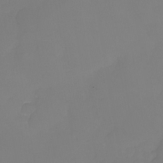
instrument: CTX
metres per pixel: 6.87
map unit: Nhu
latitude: -29.2943
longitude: -63.8773
